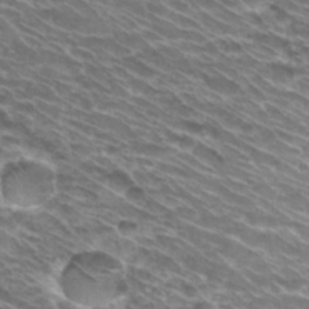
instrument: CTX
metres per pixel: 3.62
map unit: Hto
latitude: 30.5546
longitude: -42.7435
